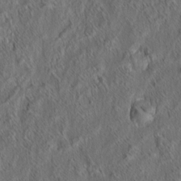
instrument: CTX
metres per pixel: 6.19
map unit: eHh
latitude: 6.4412
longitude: -76.5168
